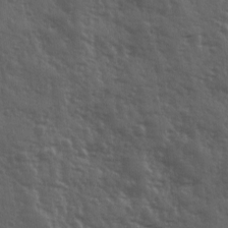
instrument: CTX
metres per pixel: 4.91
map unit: Ave
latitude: 11.7828
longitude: -103.7072
